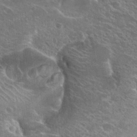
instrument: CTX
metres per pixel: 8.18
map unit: Hto
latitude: 24.9702
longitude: -39.3104
